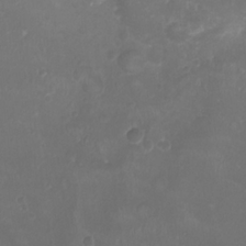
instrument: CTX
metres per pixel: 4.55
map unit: Ht
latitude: -1.6722
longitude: -19.6316
